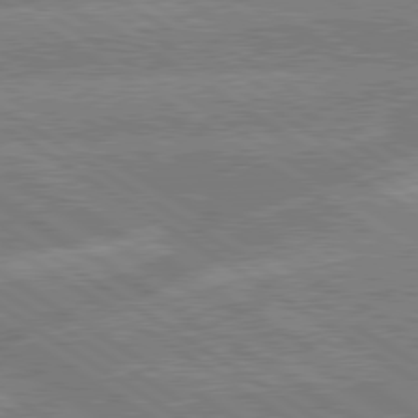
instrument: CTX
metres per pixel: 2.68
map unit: lApd
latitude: 79.5182
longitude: -133.1592
